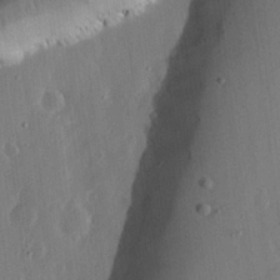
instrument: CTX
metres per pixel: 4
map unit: lHvf
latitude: 18.8002
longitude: -114.9324
